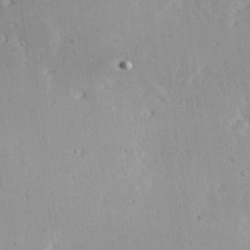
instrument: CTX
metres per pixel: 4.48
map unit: Hve
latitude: 25.9339
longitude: -94.4034
